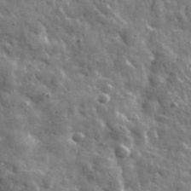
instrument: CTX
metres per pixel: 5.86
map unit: lHvf
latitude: 36.3279
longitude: -88.7247
